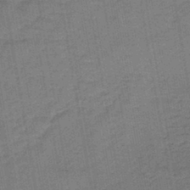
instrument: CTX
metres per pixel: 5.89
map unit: lHb
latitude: -42.9919
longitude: 63.0108
